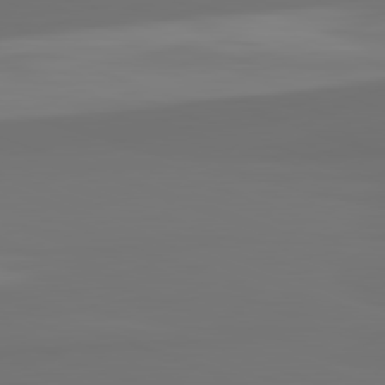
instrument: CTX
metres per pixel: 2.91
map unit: lApd
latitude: 82.3845
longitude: 159.4643
